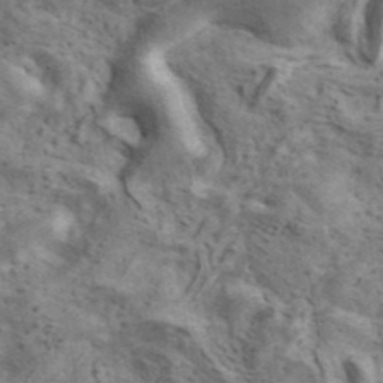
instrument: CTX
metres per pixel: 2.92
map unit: ANa
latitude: 41.4615
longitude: 16.2551
